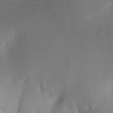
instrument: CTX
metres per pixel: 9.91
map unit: Nhu
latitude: 19.0269
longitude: -74.1200
